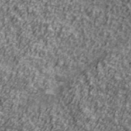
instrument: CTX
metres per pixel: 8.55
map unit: Ave
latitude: 42.4223
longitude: -113.8772
